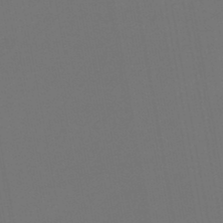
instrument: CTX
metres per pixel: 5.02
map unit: lHb
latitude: -47.6910
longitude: 71.5021
